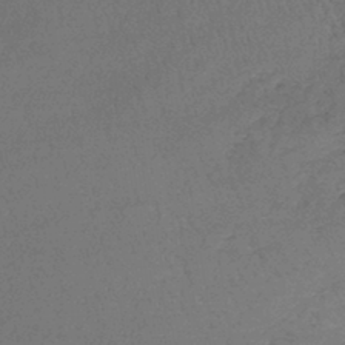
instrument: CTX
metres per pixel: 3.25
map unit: lHb
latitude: -43.7666
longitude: 61.3699
